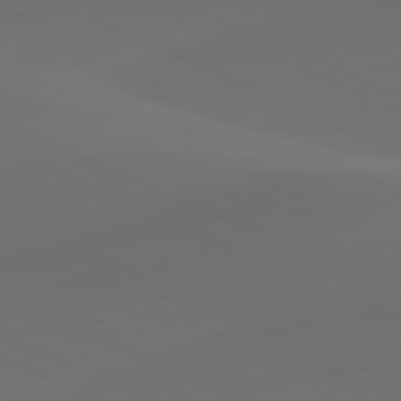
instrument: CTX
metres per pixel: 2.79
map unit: lApd
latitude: 80.6868
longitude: -83.0080
